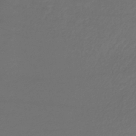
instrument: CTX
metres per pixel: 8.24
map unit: lHb
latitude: -43.1431
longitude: 70.4440
